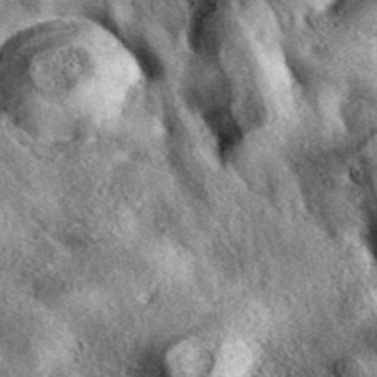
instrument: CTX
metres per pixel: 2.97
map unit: eAb
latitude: 39.6127
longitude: 107.7289
